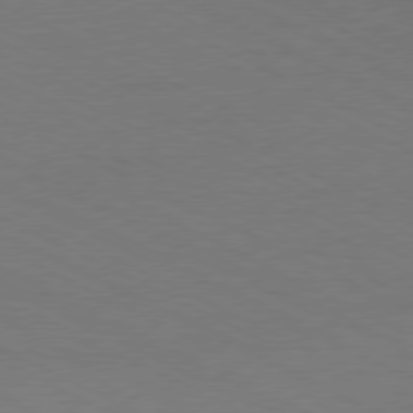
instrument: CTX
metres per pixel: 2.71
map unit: Ap
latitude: -78.0472
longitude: -72.6869
